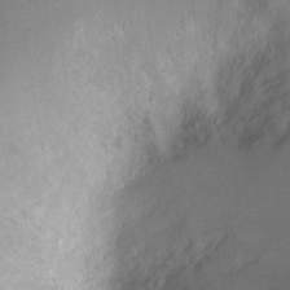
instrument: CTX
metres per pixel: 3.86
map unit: Ht
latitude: -4.7274
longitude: -29.1403
